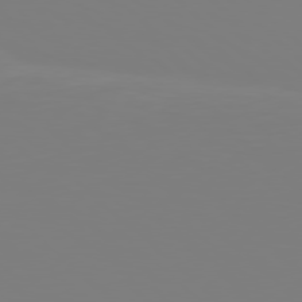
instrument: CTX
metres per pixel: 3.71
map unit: Hpe
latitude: 78.3468
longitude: -136.3279
